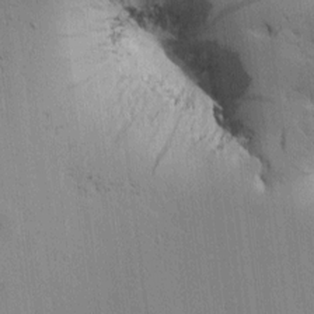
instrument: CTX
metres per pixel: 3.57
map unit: Htu
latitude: 0.1011
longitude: 172.0661
